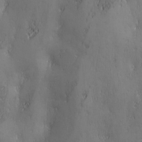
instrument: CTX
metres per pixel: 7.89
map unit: Ave
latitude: 2.3467
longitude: -112.3656
